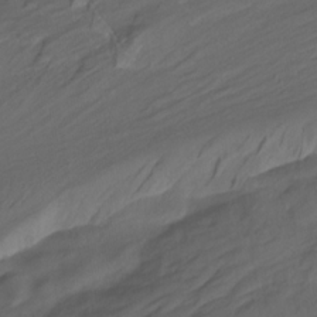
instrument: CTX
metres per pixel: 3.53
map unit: HNhu
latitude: -27.1431
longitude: 74.8219
